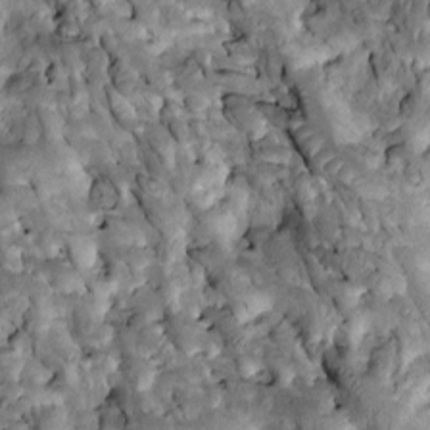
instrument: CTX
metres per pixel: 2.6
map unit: Htu
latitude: -1.1809
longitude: 148.7275
